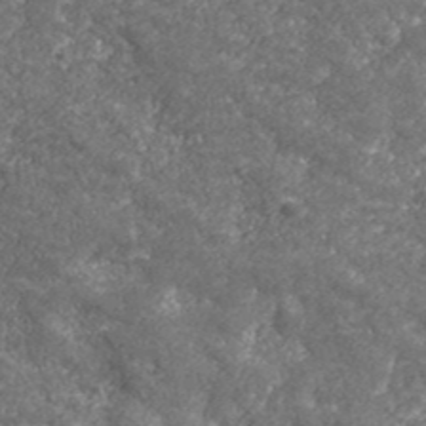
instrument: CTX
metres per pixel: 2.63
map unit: eHh
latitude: 42.9136
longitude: -89.7828
